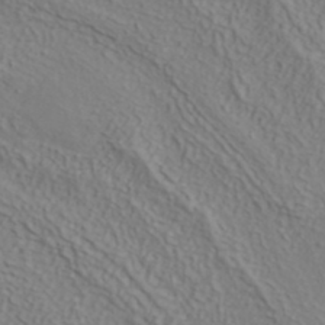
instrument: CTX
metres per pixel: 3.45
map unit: ANa
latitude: 38.4034
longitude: 22.9731
